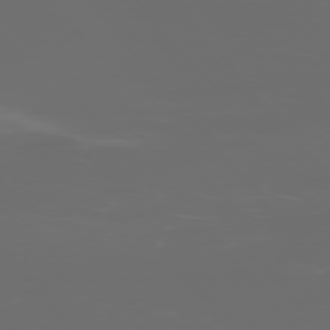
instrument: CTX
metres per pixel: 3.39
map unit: Ap
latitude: -76.0472
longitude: -74.2712
